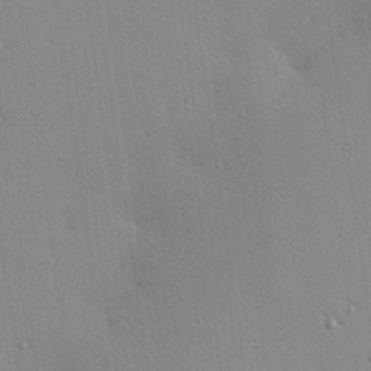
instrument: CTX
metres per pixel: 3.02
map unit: eHh
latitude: 24.3089
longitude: -89.4427
